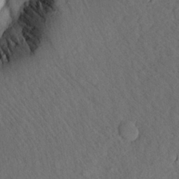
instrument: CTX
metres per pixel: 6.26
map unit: Aa
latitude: 19.6316
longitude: -146.1200
